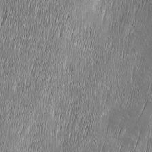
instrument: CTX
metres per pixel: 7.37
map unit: Ave
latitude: 9.7450
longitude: -105.9150
